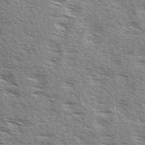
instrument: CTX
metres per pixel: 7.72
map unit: Ave
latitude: 14.6113
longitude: -103.0836
